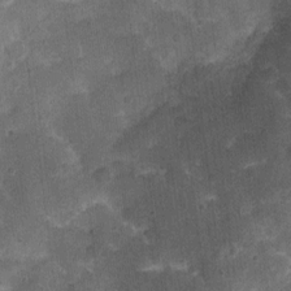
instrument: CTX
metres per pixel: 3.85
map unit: Nhu
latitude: 3.8016
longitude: -16.5734
